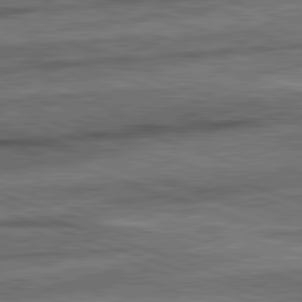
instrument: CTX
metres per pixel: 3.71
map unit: lApd
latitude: 82.3278
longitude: -163.9339
